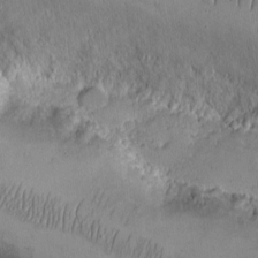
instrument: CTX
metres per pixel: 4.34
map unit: eHh
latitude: -9.5210
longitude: -67.2537
